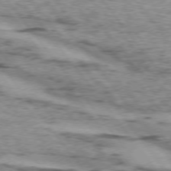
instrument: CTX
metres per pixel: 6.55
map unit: lApd
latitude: 74.1767
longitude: -76.7057
